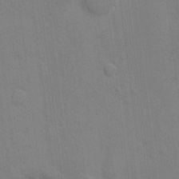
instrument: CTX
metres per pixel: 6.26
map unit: eHh
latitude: 8.2145
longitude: -67.7827
